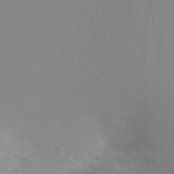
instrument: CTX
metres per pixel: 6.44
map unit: Ht
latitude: -6.4062
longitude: -33.6505
